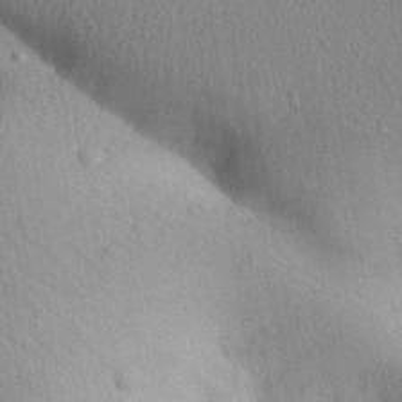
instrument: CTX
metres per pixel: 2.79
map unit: Aa
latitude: 31.4049
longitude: -145.6694
